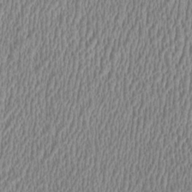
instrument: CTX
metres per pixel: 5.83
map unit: HNhu
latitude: 0.3656
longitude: -0.3845
